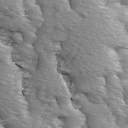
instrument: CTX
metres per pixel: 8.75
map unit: Ave
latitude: 14.1011
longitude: -104.7058
